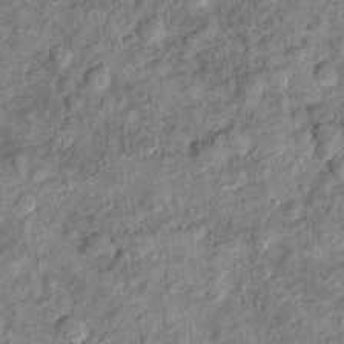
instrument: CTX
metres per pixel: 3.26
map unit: Ht
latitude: 10.8002
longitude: -38.6112
